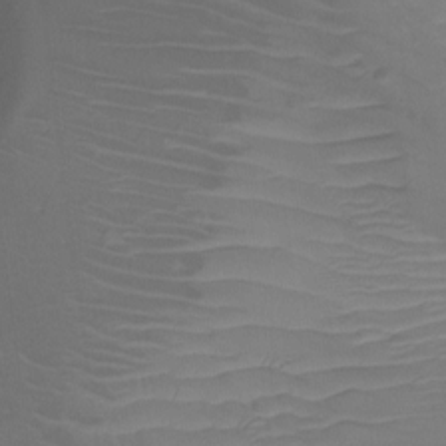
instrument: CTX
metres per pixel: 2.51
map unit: Nhu
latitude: -12.3306
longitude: -41.9150
